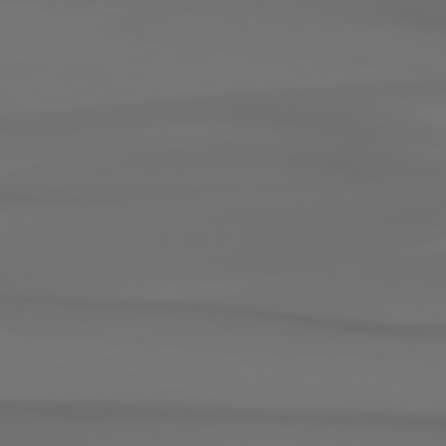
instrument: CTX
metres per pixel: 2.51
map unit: Hpe
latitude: 78.6680
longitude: -134.8380
